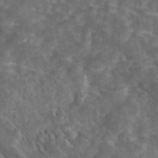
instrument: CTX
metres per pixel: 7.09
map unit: eAb
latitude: 44.8380
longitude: 116.2739
